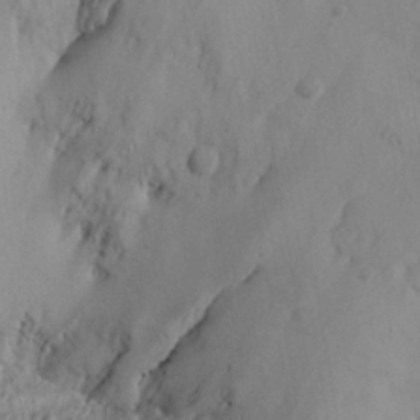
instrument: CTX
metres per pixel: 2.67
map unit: Aa
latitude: 19.5560
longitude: -144.8947
